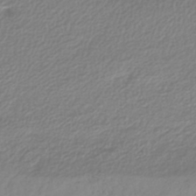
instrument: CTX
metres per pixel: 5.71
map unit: lHb
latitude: -40.8219
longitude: 71.5588
